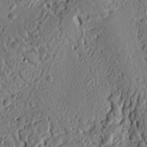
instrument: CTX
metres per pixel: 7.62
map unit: Ht
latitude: 11.9528
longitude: -75.6883
